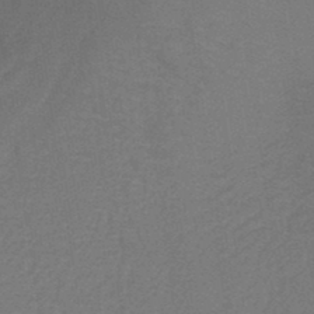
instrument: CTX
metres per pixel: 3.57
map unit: lHb
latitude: -38.0661
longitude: 60.8597
